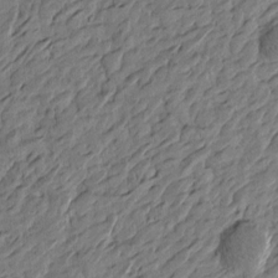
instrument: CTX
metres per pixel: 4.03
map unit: Htu
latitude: -2.5195
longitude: -179.3671
